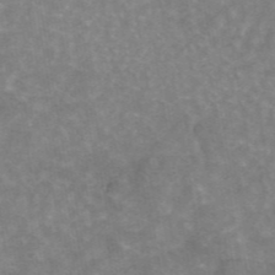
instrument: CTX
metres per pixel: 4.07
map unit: eAb
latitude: 45.4048
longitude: 122.3684
